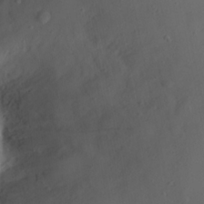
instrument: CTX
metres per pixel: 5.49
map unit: Nhu
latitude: 21.6883
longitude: -72.6680
